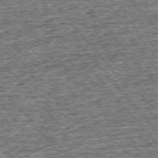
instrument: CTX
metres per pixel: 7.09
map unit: Ap
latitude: -75.6344
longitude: -91.1403
